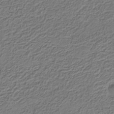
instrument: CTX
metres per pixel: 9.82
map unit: eHb
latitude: -30.2172
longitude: 69.5399
